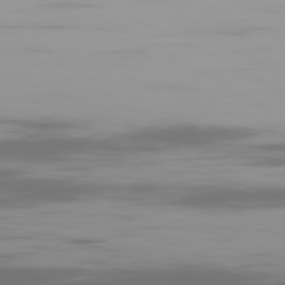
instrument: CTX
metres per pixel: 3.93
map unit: Ap
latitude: -80.2740
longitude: -58.8380
